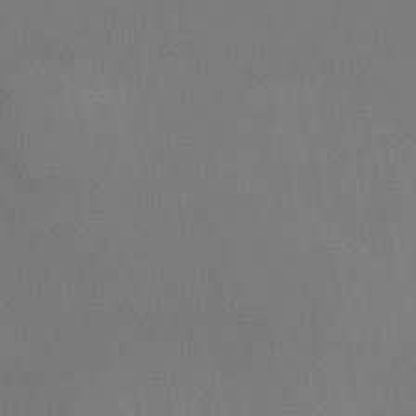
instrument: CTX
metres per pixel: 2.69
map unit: Ht
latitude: -12.0850
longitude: -48.3467
